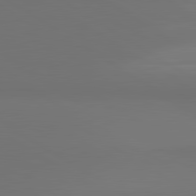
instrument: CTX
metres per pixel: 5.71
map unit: lApd
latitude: 81.3859
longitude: 153.1809
